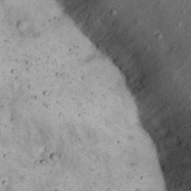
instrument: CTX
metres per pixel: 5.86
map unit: Nhu
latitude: 22.3467
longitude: -67.7638
